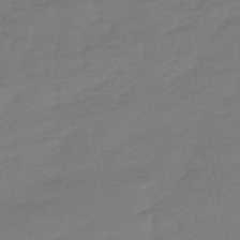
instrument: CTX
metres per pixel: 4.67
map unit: eHb
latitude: -49.6344
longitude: 77.4076
